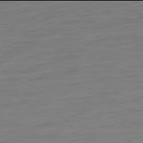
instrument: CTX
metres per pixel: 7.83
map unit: Ap
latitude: -82.0094
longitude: -76.9513
